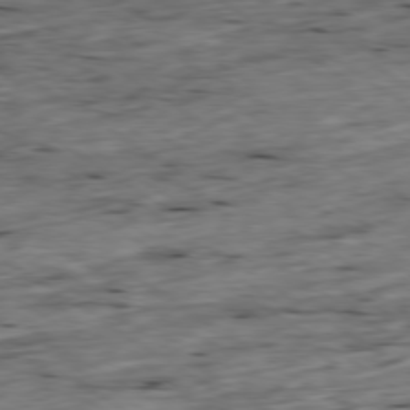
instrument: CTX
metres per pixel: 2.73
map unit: Ap
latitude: -79.4076
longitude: -89.0837
